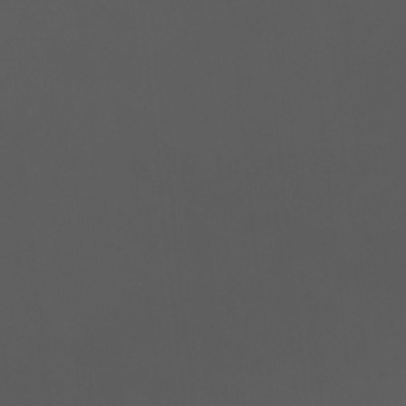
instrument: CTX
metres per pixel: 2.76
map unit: Htu
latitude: -11.5021
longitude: -74.3467
